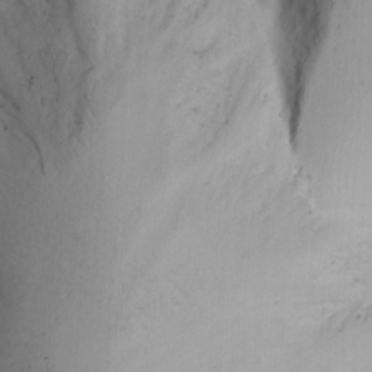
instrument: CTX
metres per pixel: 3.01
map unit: Ave
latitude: 8.8380
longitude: -105.4805
